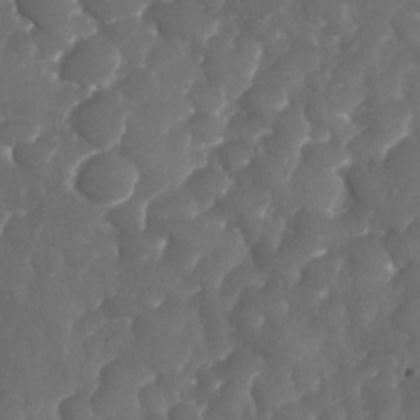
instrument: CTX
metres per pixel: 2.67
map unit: Nhe
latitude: -33.7100
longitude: -145.3859
